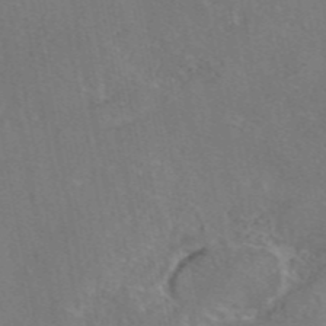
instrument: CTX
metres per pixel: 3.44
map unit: eAb
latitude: 46.2712
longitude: 107.6533
